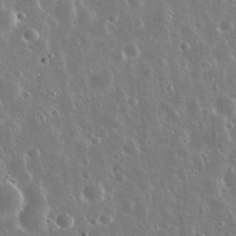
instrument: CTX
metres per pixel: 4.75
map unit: Nhu
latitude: 30.8002
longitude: -56.1577
